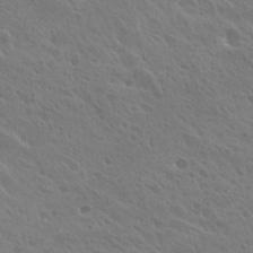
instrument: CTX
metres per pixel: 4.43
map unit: Hto
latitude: 27.5182
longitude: -35.0647
